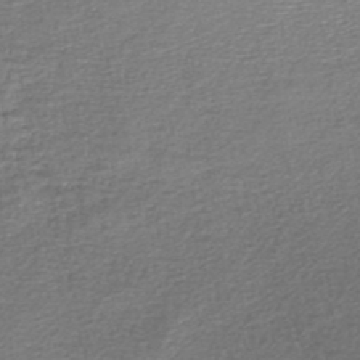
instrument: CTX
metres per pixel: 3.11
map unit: lHb
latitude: -44.8408
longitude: 58.5762
